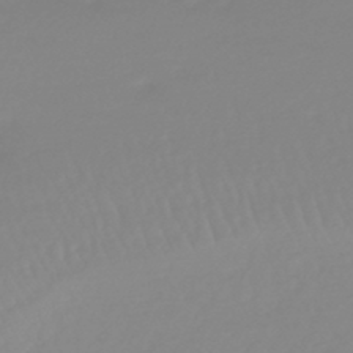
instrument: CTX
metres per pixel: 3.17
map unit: lHb
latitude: -44.4062
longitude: 75.5022
